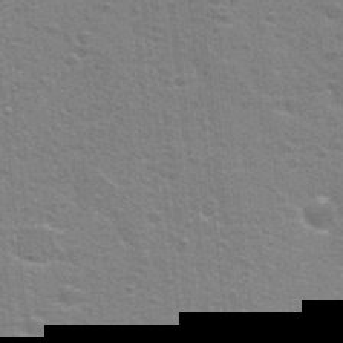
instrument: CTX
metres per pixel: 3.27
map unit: Hto
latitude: 23.2159
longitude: -47.2537
